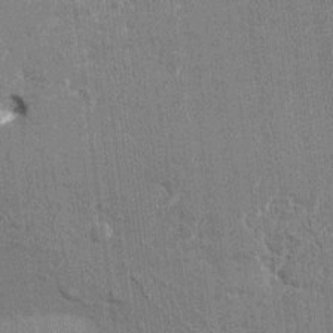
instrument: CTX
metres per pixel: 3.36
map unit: HNhu
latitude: 7.8583
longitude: -5.5749
